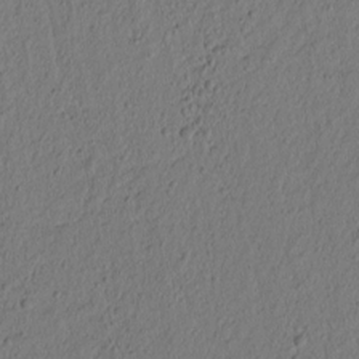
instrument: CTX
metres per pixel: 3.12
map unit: lAvf
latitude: 8.7057
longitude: 166.2173
